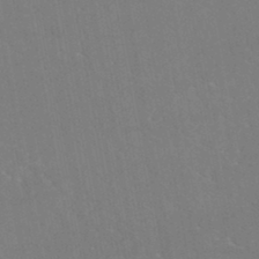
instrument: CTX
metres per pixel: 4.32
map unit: ANa
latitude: -45.1809
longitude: 104.4440
